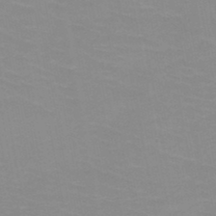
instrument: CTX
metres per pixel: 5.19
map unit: HNb
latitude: -48.0850
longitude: -46.1578
